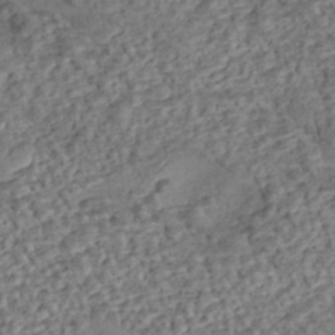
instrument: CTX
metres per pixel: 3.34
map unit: eHh
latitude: -43.0297
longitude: 121.1998
